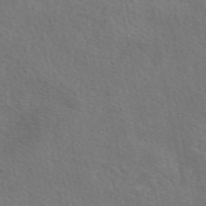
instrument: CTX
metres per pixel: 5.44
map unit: eAb
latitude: 50.9702
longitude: 110.9919
